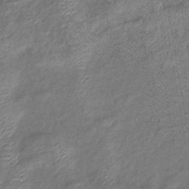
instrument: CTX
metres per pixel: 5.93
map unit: eHb
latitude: -39.9745
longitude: 79.1998
